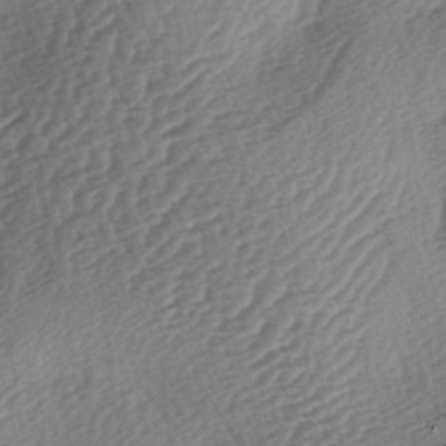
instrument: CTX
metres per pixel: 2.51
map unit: lAa
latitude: -3.1620
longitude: -126.8758
